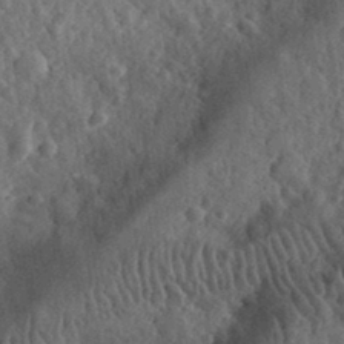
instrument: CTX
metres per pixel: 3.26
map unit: eHh
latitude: 33.2726
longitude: -79.8961
